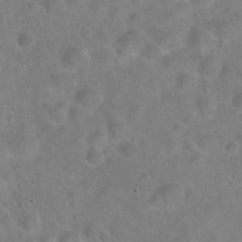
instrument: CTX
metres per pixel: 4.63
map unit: Hto
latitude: 22.1011
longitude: -53.5938
